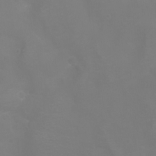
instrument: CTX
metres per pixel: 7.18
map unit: Nhu
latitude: -8.1606
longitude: -85.1025
